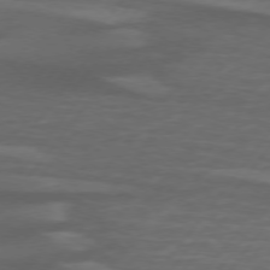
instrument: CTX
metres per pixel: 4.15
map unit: lApd
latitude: 74.6491
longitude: -78.4412
